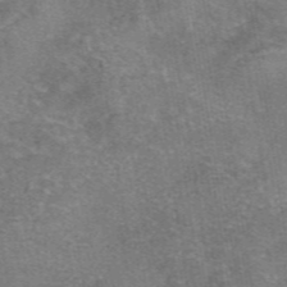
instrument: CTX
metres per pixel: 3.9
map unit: eAb
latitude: 47.3104
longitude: 102.7841
